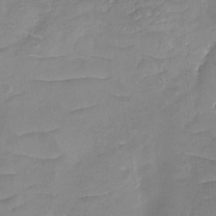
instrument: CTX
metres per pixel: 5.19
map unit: eHh
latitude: -3.8044
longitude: -76.1011
